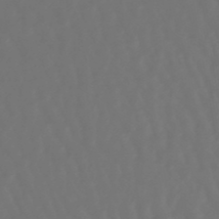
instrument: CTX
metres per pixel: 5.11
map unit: lHb
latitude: -47.8989
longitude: 79.1998
